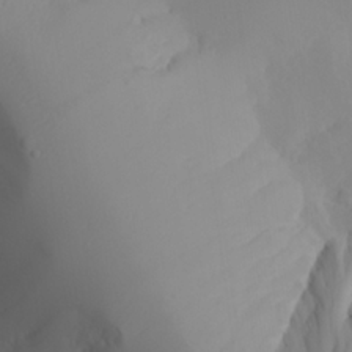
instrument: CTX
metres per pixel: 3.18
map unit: Aa
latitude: 24.1955
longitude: -127.4616
